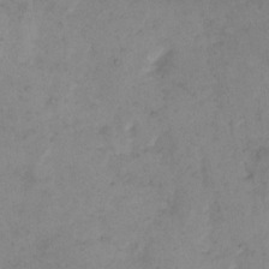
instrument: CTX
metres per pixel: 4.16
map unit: eHh
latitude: 11.4804
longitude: -62.8758
